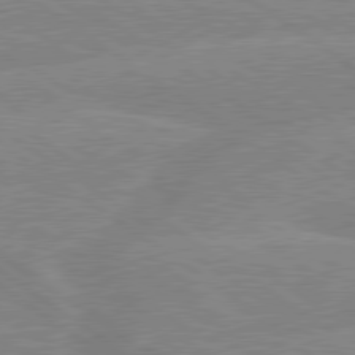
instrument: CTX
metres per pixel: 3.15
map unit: lApd
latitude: 79.4427
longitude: -132.1389
